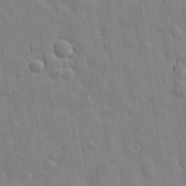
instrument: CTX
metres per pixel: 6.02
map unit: eHh
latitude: 29.1970
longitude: -74.9136
